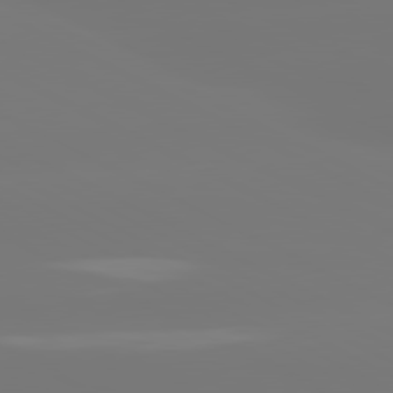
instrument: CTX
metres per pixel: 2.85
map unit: lApd
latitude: 80.8758
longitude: -148.1578
